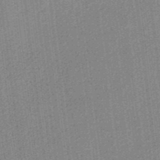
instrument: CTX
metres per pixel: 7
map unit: HNb
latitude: -35.2754
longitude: 57.3132
